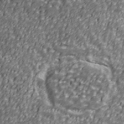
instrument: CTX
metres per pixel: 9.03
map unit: Ave
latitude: 40.8757
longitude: -112.7435
